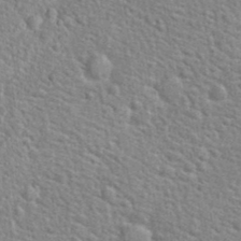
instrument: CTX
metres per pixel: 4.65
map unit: Hto
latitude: 24.2900
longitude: -48.7813
